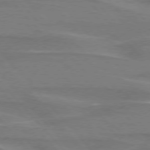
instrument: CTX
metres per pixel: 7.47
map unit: lApd
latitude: 75.7261
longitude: -81.2915
